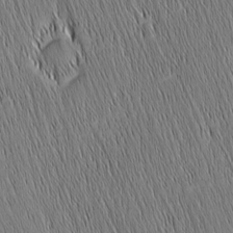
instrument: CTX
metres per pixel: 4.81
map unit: Nhu
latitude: -5.9556
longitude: -152.1389
